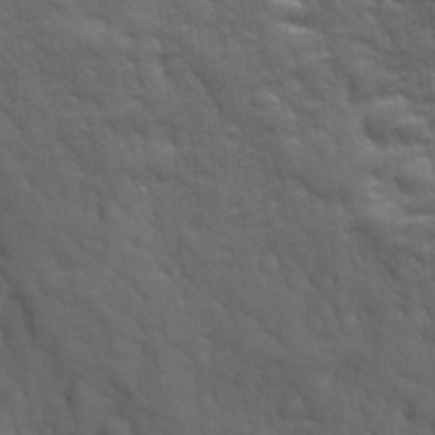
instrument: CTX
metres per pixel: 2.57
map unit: Ave
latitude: 18.8947
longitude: -133.5938
